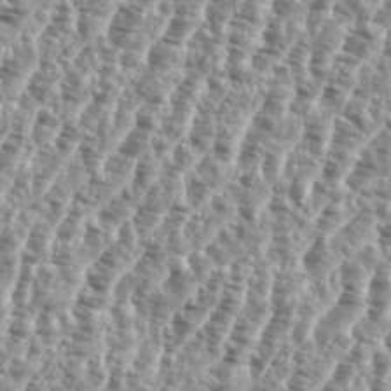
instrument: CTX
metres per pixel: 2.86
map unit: eHh
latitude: 35.4048
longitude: -135.3670
